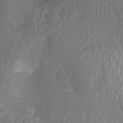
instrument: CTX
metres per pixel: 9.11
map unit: Aa
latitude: -8.2172
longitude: -78.6680
